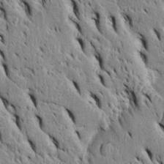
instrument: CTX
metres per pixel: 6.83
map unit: Htu
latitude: -3.2942
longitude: 151.7099
